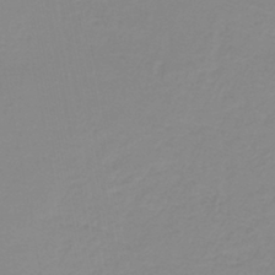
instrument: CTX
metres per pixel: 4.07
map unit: lHb
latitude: -44.3495
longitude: 54.7274
